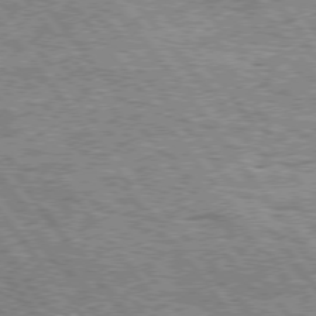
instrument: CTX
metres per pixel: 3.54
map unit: Hpe
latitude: 75.1214
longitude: -156.4601
